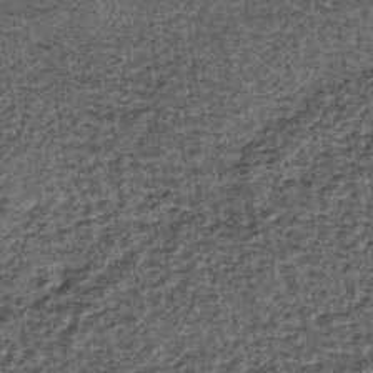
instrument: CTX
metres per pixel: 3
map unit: lHb
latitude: -39.6533
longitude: 64.6897
